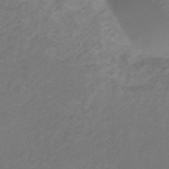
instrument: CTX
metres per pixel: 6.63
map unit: lHb
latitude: -30.7841
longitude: 65.6155
